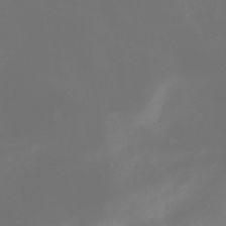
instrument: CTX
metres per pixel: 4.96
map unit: HNhu
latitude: -40.8597
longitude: 99.6911
